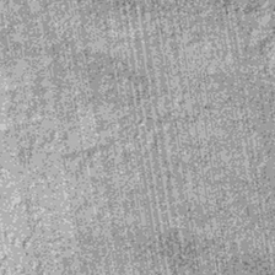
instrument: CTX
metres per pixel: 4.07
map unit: lHb
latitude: -38.6896
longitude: 67.5777
